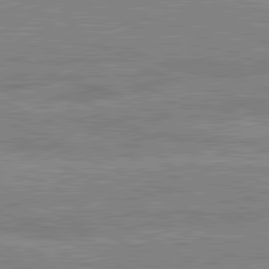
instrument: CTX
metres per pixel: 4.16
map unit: lApd
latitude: 81.5749
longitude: -167.5749
